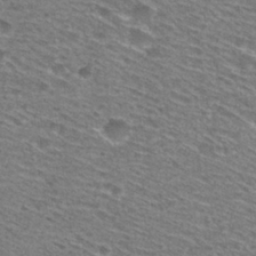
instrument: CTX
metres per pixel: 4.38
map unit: Hto
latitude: 28.9513
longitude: -47.0270
